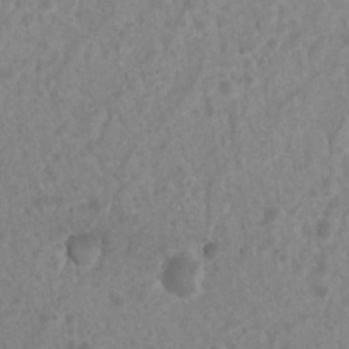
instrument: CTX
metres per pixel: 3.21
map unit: Nhu
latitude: 7.4237
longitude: -21.1214
